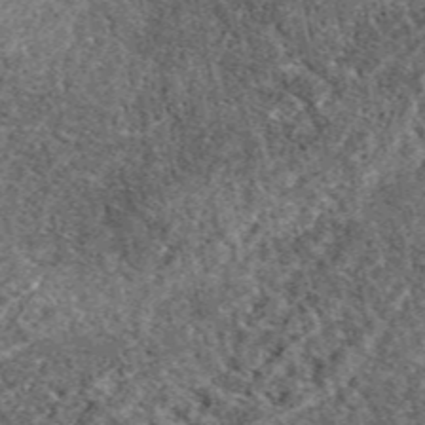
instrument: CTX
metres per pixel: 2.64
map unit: eAb
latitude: 38.6301
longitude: 110.0850
